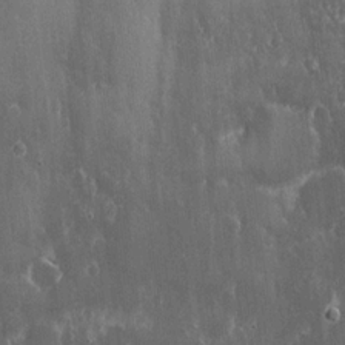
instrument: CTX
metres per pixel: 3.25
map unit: lHvf
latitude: 18.5545
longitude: -115.8394
